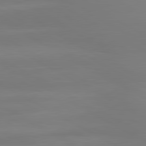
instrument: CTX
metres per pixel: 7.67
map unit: lApd
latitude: 80.6868
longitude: 136.5762
